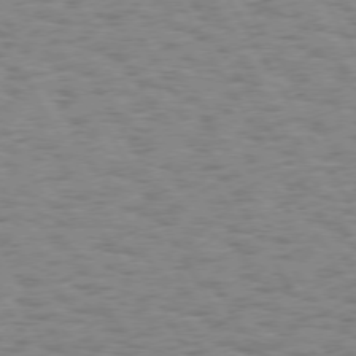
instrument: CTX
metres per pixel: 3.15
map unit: Hpe
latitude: 73.9339
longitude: -135.4426
